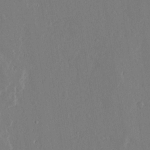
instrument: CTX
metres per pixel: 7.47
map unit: lAvf
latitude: 17.2537
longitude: -126.3845
